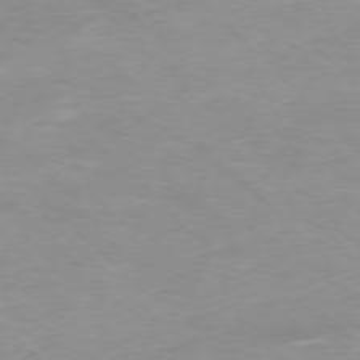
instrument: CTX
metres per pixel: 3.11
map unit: Ap
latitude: -77.2376
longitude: -88.3846
